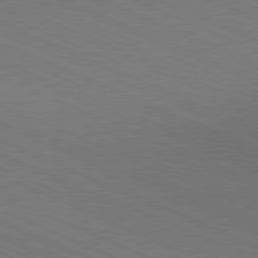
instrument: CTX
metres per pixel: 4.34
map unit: Hpe
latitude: -81.8045
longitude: 15.8612
